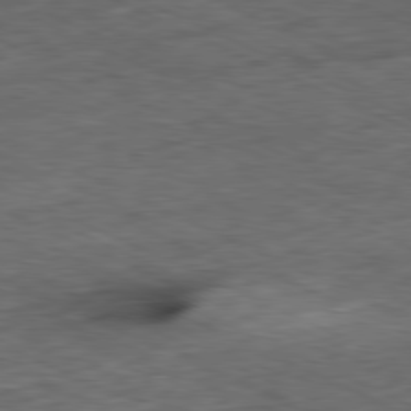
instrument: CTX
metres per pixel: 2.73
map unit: Ap
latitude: -80.9920
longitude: -90.7246
